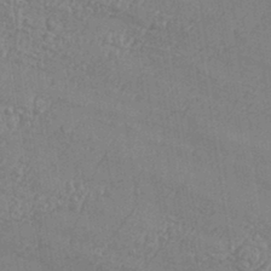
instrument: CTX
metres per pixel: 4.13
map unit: Aa
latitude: 33.2915
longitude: -134.2711
